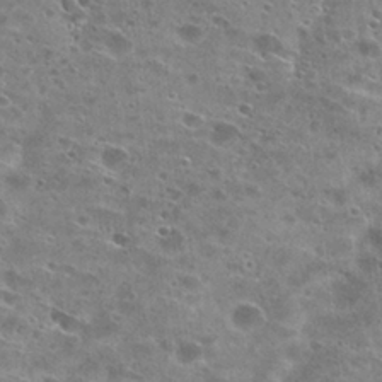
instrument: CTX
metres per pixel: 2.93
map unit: Hto
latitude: 28.2711
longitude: -44.6490
